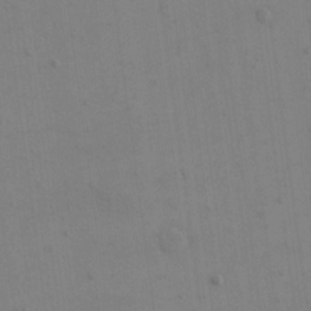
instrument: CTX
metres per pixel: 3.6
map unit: eHh
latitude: 16.8758
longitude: -67.1781
